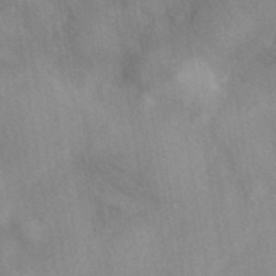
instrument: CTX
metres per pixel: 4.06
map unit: eAb
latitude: 40.6490
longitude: 108.7652
